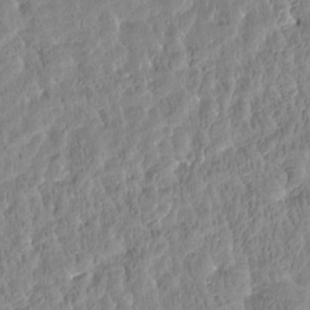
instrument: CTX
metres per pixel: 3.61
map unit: Htu
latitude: -3.6910
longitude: 175.2942
